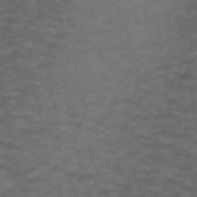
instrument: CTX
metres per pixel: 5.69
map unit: ANa
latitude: 39.3104
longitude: 24.1795
